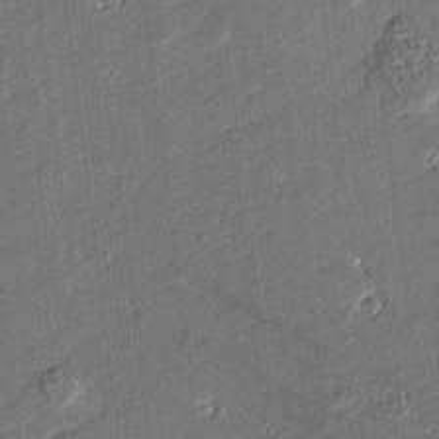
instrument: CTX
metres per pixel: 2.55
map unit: Htu
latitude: -7.9367
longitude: 176.8030
